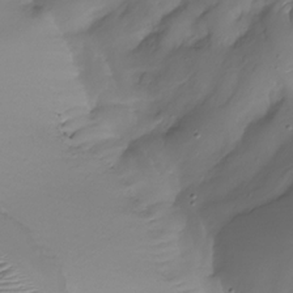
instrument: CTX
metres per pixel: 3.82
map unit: Nhu
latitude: -28.5385
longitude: -59.9150
